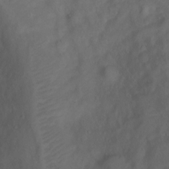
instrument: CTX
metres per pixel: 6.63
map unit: Ht
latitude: 1.3859
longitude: -35.1970
